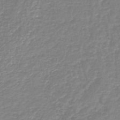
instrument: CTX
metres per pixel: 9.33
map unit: HNb
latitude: -46.4629
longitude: 52.3873
